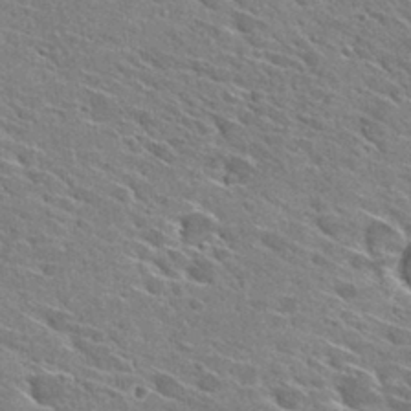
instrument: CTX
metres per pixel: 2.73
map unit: Hto
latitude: 29.1025
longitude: -42.8947
